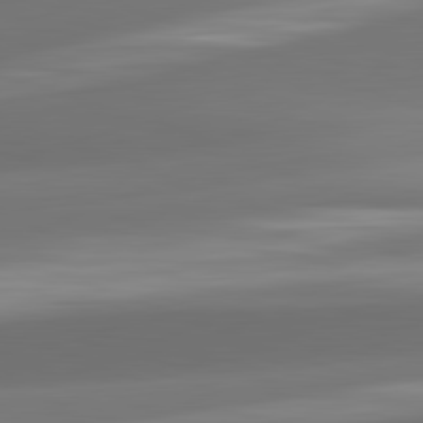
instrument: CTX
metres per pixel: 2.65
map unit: lApd
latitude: 82.1199
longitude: -163.4427
